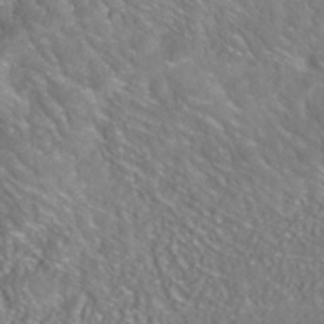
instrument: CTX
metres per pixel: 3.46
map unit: ANa
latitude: -41.0486
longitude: 102.7274
